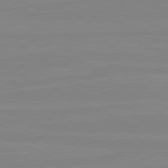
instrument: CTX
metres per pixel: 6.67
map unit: lApd
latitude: 80.8569
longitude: -176.7813
